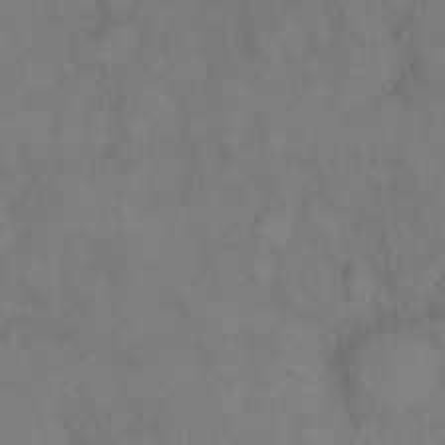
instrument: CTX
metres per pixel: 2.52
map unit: eHh
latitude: 14.2334
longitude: -62.2523
